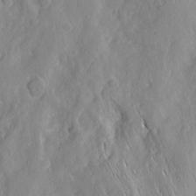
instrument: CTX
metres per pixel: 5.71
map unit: Nhu
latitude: -5.3320
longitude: -150.2144
